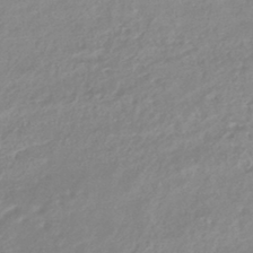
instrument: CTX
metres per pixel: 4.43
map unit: HNhu
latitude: -41.9556
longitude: 91.0298
